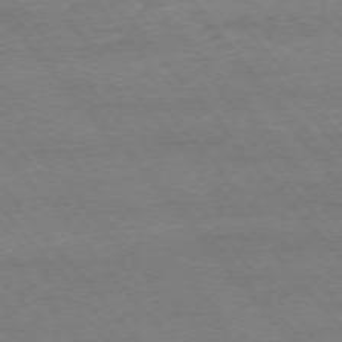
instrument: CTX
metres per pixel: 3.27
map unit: Ap
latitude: -75.8801
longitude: -81.1970
